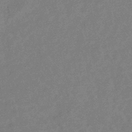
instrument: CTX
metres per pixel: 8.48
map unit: eHb
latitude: -38.1795
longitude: 77.0864
